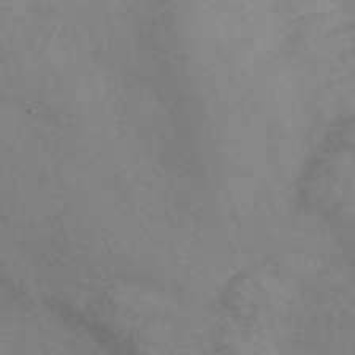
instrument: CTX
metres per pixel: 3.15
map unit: Nve
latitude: -57.2565
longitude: 58.1983
